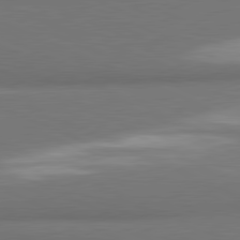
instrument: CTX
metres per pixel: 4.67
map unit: lApd
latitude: 81.3671
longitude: 163.4076
